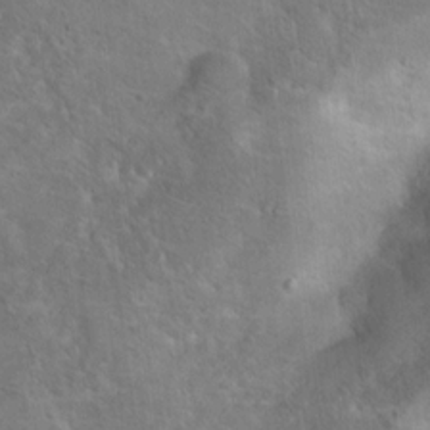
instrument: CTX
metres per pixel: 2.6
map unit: Hto
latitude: 15.5938
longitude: -37.4616
